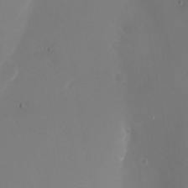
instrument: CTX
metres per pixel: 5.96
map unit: Nhu
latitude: -24.1795
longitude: -72.3279
